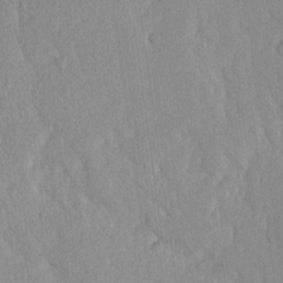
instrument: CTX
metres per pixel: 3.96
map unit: Ave
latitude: 20.8002
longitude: -136.8191
